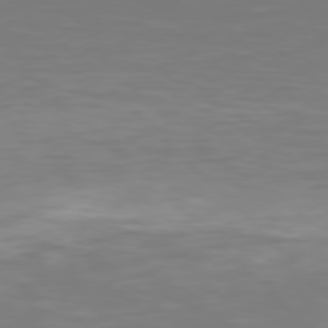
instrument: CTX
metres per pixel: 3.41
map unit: Hpe
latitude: 76.6868
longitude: -134.5168
